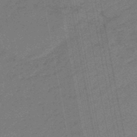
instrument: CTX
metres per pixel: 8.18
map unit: eHb
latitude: -47.4076
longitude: 86.5196
